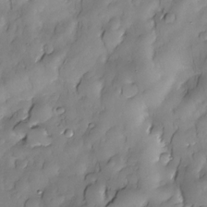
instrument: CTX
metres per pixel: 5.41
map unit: Nhe
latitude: -30.0472
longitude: -140.0633
